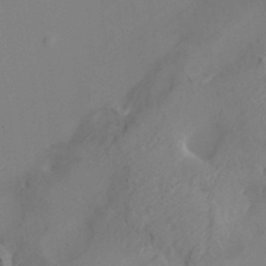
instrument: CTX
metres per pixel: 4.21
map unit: HNhu
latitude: 7.1970
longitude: -0.8380
